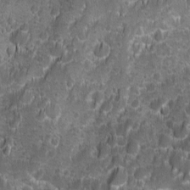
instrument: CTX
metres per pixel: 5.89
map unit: Ave
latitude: 9.8772
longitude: -104.8569
